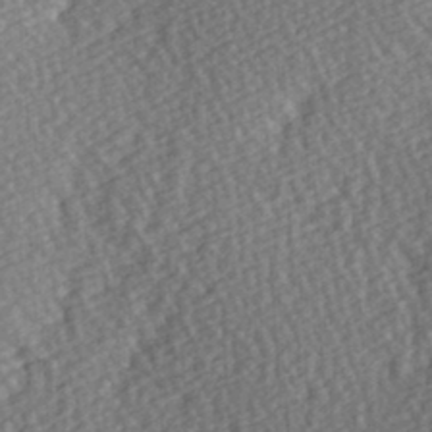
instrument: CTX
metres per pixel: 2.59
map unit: Hve
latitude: 3.1970
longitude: -123.6883
